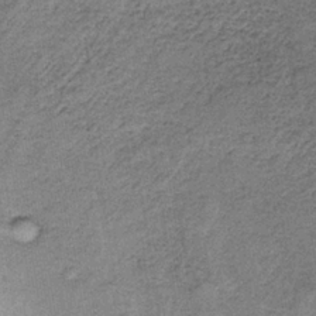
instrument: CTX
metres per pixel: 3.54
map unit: HNb
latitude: -34.6707
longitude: 54.1984
